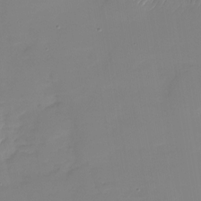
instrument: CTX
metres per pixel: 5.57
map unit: Nhu
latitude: -28.7085
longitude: -64.0255
